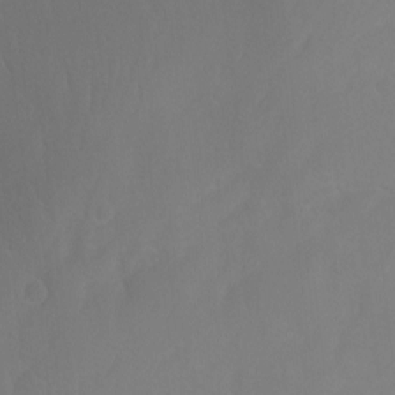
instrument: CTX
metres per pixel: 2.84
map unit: Nhu
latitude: -11.3888
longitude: -65.7639
